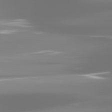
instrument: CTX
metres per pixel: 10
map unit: lApd
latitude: 81.8205
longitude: -137.8773
